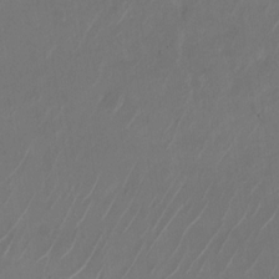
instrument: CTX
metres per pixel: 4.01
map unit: Nhu
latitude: -28.1606
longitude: -70.6112
